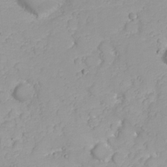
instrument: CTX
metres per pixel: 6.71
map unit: Nhu
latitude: 23.1403
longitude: -61.1403
